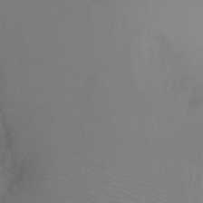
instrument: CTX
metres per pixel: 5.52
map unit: Ht
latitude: -9.2943
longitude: -38.1578
